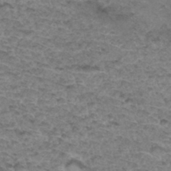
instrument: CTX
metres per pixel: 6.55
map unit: Hto
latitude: 33.5938
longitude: -47.6505
